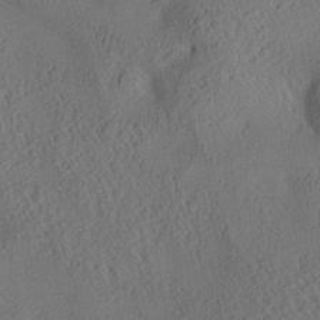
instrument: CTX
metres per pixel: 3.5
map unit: Aa
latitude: 25.4993
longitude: -133.6127
